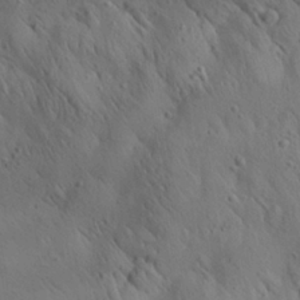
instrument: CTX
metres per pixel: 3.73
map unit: Aa
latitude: 25.8205
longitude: -142.4601
